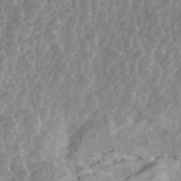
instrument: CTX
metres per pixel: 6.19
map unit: ANa
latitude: 45.8205
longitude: 25.5399
